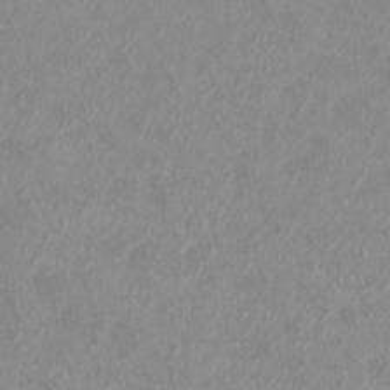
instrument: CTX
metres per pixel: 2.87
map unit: eHh
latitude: -7.3131
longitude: -76.7057
